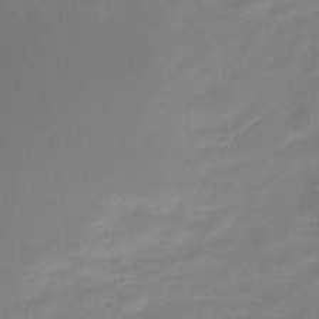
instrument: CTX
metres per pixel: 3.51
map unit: HNb
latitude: -49.1809
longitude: -39.3293
